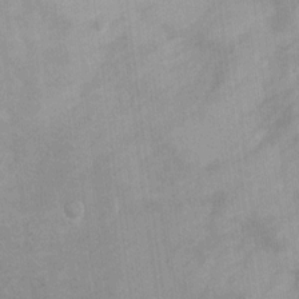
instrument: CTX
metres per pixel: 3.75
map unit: Ht
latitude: 4.8002
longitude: -28.4601
